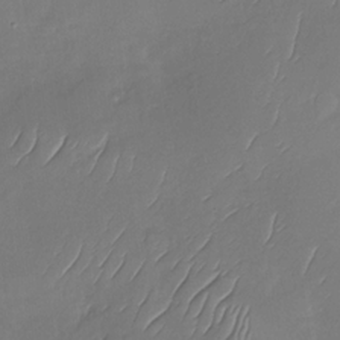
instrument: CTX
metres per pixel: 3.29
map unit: Nhu
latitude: -29.3132
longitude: -60.0633
